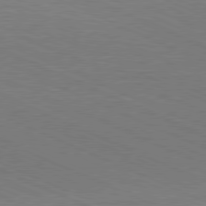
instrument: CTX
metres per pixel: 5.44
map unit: Hpe
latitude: -81.6344
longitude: 15.7667
